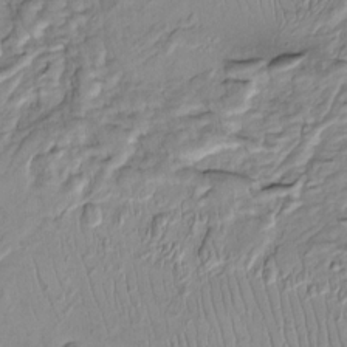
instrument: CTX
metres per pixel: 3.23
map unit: Htu
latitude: -5.8422
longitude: 154.1417
